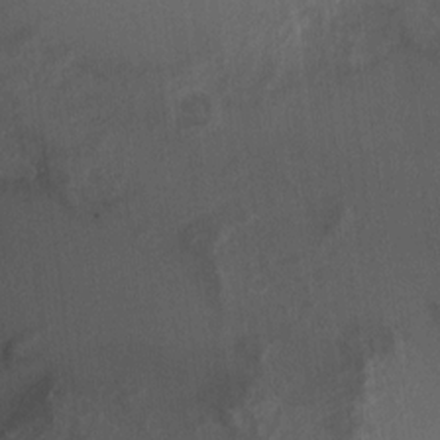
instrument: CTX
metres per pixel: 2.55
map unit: Ht
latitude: 2.5734
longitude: -26.7813
